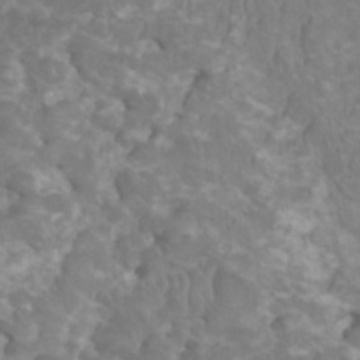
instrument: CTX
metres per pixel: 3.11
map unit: HNhu
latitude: 2.1766
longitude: -0.2144
